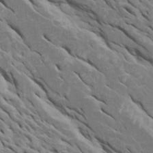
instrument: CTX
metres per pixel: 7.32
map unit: Htu
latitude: 1.0836
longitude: 145.5399
